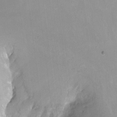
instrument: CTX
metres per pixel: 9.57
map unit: Ht
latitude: -10.4818
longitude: -44.6679
